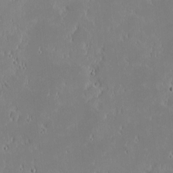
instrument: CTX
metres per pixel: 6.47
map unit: eHh
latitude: -2.2361
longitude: -84.0822
